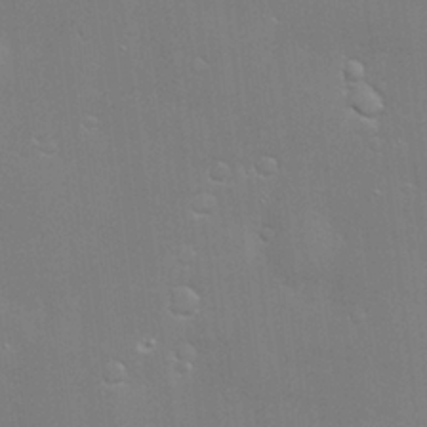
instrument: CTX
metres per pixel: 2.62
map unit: Hve
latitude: -10.9542
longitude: 174.3495
